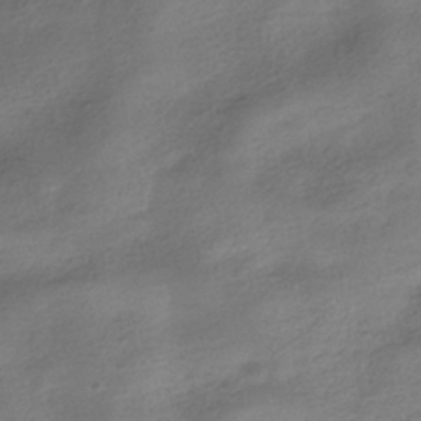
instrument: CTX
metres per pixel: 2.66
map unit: HNhu
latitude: -40.6896
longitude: 98.7841
